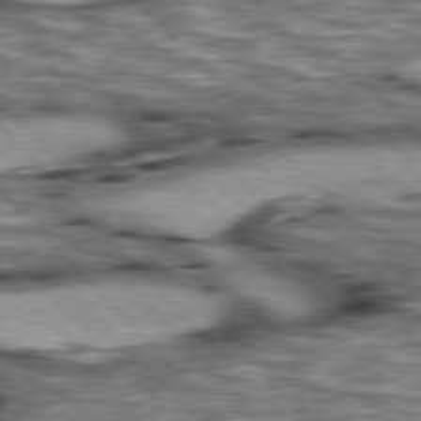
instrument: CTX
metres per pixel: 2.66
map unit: lApd
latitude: 76.6301
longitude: -49.9717
